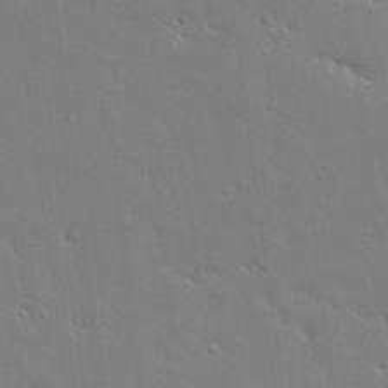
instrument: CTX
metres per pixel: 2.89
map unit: Aa
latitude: 19.4993
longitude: -125.7638
